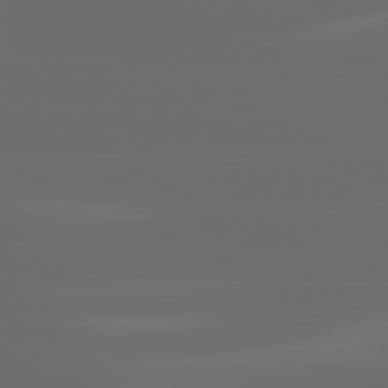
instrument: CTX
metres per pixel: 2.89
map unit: lApd
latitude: 81.0269
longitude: -137.4616
